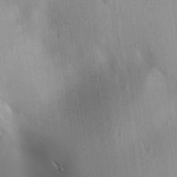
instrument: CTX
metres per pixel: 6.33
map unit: lAa
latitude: 17.7450
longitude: -138.6679
